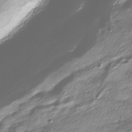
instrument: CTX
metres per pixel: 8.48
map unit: HNhu
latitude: -39.7856
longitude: 101.8611
